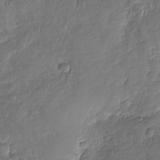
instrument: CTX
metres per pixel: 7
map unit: Nhu
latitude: -31.3698
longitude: -60.8002
